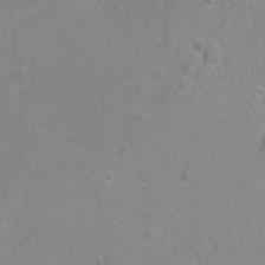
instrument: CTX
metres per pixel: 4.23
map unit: Ht
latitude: -6.6896
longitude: -36.1200
